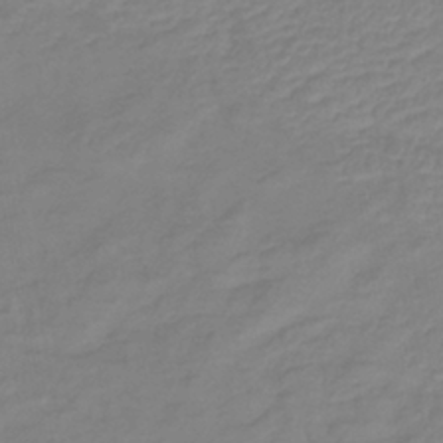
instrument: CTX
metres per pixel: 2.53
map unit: lHb
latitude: -40.8975
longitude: 76.4440
